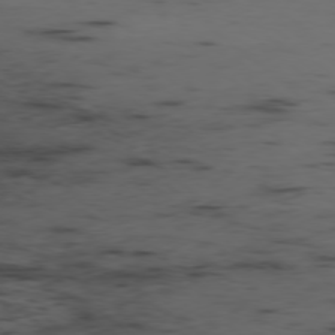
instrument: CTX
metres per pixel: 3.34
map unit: Ap
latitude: -78.6518
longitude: -63.7072
